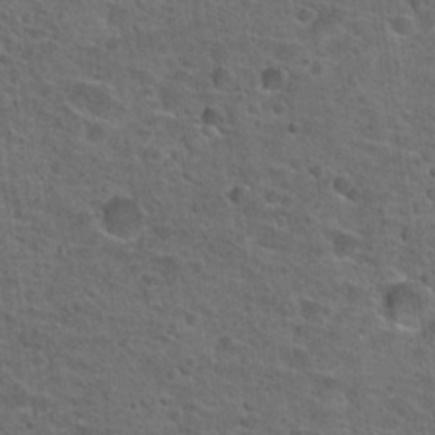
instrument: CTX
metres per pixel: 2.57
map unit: Hto
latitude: 22.1578
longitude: -45.8772
